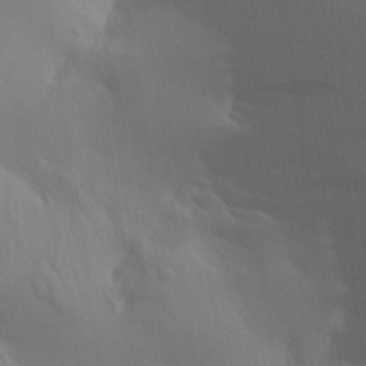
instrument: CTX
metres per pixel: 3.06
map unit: Aa
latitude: 29.4237
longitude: -136.7058
